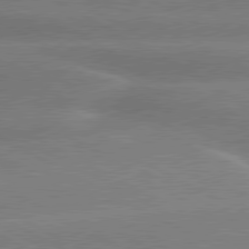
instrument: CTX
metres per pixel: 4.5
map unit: lApd
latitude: 80.3278
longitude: -135.4615
